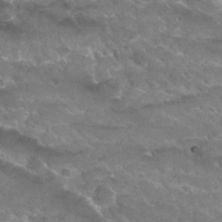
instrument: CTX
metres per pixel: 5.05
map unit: Hto
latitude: 30.1200
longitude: -44.1011
